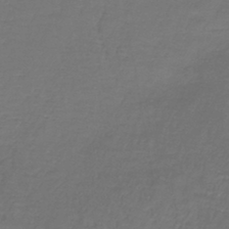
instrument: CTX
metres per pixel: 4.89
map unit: lHb
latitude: -42.9352
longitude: 57.4076
